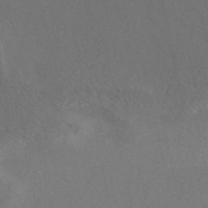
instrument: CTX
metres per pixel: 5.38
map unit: eAb
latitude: 42.6113
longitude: 108.8408
